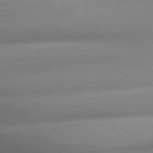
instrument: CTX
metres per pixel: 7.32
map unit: lApd
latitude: 79.6505
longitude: -163.1026
